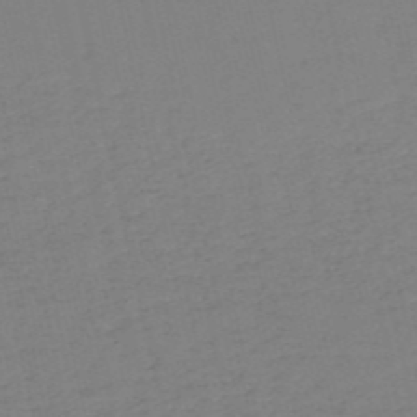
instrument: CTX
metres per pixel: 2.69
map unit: HNb
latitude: -54.1228
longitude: -39.2915
